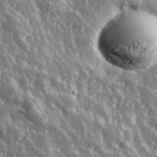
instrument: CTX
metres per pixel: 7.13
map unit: Hve
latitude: 32.3467
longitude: 149.8423
